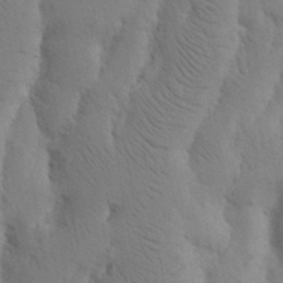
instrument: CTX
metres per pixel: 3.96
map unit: Nhu
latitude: 16.2523
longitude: -75.8205
